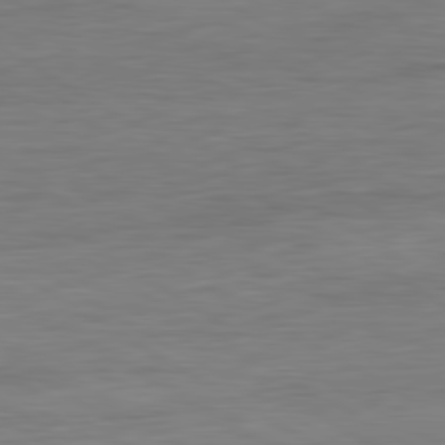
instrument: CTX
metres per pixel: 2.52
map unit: Ap
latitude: -81.1620
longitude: -79.3860
